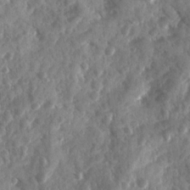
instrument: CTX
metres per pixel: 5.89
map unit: Ave
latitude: 17.3482
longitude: -131.5372
